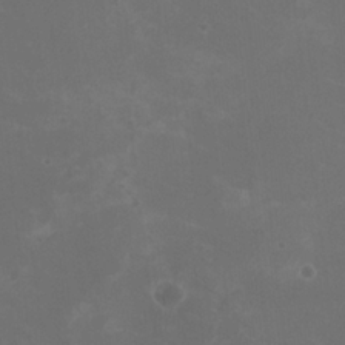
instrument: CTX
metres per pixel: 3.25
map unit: HNhu
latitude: 0.7057
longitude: -2.0633
